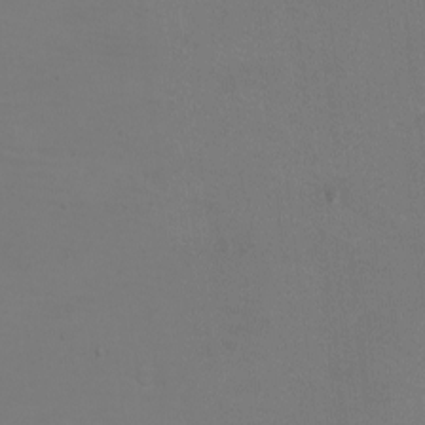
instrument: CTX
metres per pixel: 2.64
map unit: eHh
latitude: -6.3306
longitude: -78.9892
